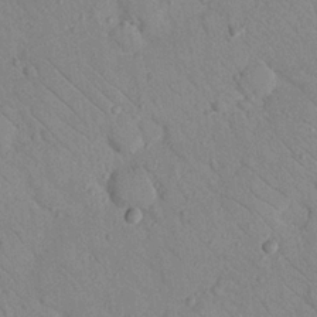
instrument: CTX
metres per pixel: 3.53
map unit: Nhu
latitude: 23.6505
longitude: -74.4790
